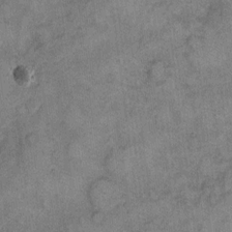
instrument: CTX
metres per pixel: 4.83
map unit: eHh
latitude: 9.9906
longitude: -63.5182
